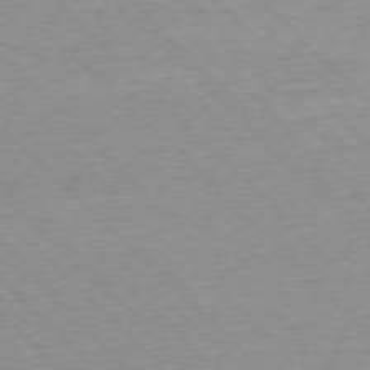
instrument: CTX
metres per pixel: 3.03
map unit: Ap
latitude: -76.9731
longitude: -86.9514
